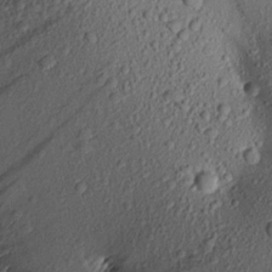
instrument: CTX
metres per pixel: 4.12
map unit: Aa
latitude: 17.1025
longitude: -146.4790
